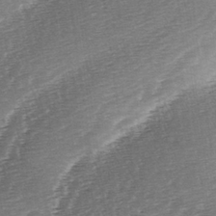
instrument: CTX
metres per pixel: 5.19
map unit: lAa
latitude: -3.1431
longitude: -128.3467
